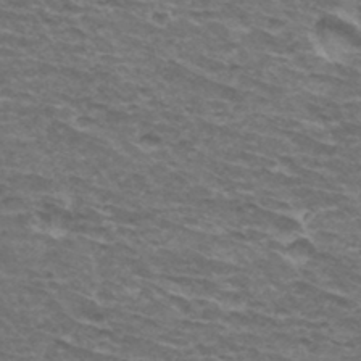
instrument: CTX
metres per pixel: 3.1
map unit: Hto
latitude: 34.5923
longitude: -42.5546
